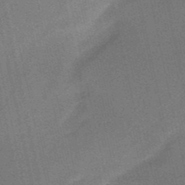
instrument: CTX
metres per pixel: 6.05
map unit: HNb
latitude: -52.0094
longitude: -46.4790
